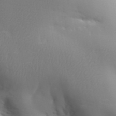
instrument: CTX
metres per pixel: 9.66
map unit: Aa
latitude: 32.8758
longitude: -143.7639
